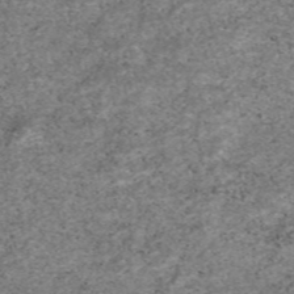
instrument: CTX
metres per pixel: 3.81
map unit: eAb
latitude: 47.0459
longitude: 118.7841
